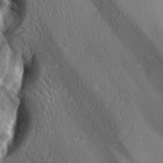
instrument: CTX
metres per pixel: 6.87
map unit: lAa
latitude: -4.5951
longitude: -124.4979
